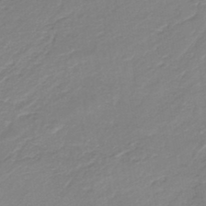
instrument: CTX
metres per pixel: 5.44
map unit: HNb
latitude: -36.1227
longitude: 58.6140
